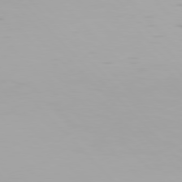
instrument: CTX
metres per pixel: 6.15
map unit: Hpe
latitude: 77.5182
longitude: -166.7057
